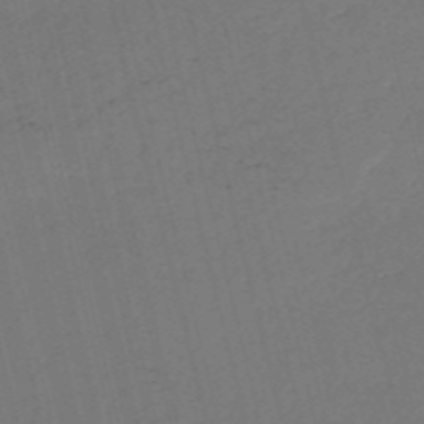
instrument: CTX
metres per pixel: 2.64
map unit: HNb
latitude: -55.5399
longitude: -39.2348
